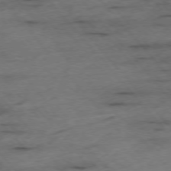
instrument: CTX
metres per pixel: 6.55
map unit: Ap
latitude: -76.4440
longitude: -90.5735
